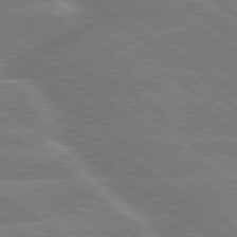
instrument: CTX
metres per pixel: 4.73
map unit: lApd
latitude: 79.6505
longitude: -130.7814
